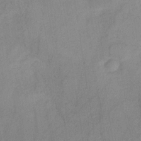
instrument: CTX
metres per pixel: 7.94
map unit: HNb
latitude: -31.4076
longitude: 62.5007
